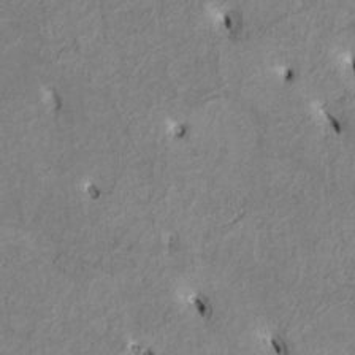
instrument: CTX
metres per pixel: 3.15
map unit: Htu
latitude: 2.5923
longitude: 148.1039
